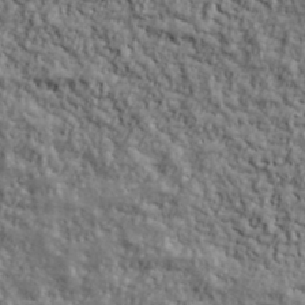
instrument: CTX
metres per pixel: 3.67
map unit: lHvf
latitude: 38.8191
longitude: -90.4223
